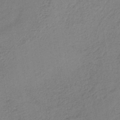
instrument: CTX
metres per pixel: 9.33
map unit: lHb
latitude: -34.7841
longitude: 63.5777
